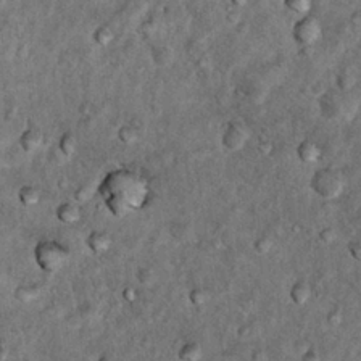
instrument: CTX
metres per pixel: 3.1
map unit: Hto
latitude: 15.4238
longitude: -35.5560
